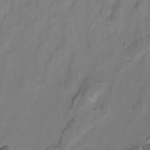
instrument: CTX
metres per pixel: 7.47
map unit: Htu
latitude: -14.2362
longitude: -45.8961
